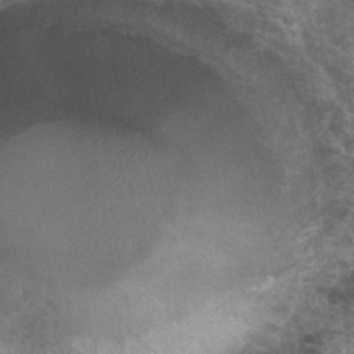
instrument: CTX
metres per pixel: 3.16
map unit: Hto
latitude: 32.2334
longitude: -47.2159
